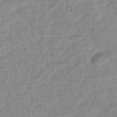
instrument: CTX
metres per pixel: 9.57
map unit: lHb
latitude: -41.8800
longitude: 75.2943
